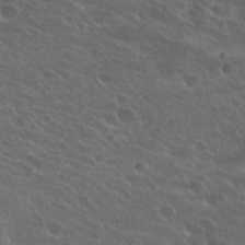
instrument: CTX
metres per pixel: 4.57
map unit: Hto
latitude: 25.4426
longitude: -39.6505
